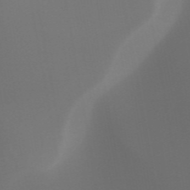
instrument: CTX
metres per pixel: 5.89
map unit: HNhu
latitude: -47.7855
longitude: 29.8611
